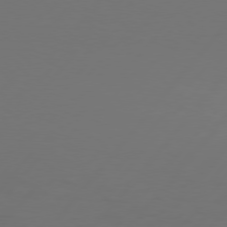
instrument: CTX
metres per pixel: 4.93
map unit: Hpe
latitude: 76.3656
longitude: -138.7624
